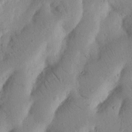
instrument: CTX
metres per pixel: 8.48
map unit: Nhu
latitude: 17.7639
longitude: -75.4804
